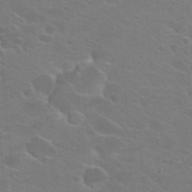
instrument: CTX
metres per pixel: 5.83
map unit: Hto
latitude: 22.8002
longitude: -36.6491
